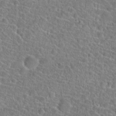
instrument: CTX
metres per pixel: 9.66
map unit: Hto
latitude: 23.2726
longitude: -45.5371
